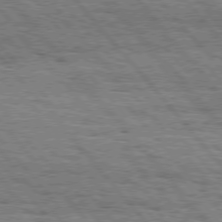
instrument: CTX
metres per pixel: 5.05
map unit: Hpe
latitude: 75.7261
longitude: -153.7072
